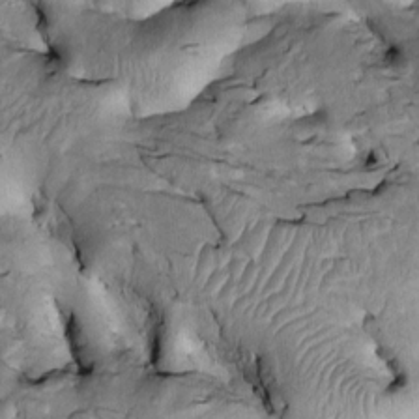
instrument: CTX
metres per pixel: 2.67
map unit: Htu
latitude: -2.3495
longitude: 148.9920
